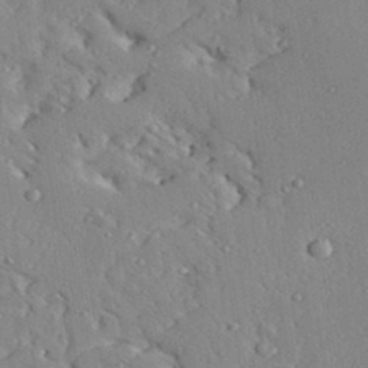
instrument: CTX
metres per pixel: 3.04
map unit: Aa
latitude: 32.4979
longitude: -133.2537
